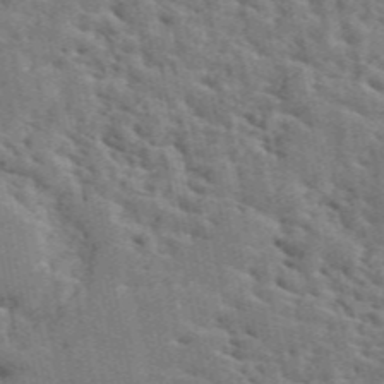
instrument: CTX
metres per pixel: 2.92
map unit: ANa
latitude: 49.9150
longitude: -80.8002
